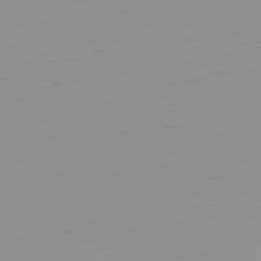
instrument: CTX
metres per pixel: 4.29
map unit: Hpe
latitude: -78.7652
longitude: 12.6519
